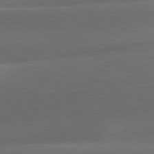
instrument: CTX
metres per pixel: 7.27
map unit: lApd
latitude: 81.4048
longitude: 133.2943
